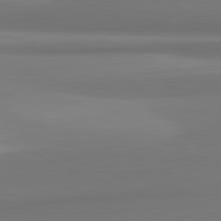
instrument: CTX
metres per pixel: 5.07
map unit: lApd
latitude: 82.0255
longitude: 172.0661
